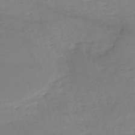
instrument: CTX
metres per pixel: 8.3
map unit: eHh
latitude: -52.6707
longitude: -24.8191
